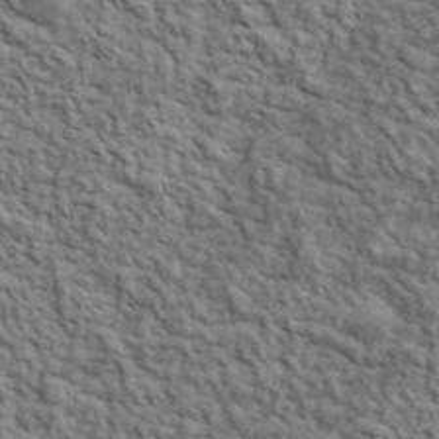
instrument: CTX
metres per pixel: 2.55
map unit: lHvf
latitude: 39.7827
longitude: -89.0081
